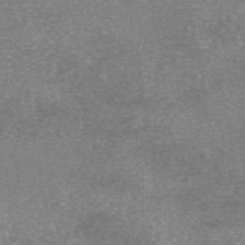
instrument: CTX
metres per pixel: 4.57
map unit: eAb
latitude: 45.6883
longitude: 104.8597
